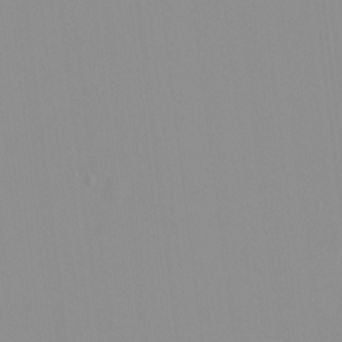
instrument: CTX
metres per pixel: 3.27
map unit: HNhu
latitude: -0.3307
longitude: -6.3845
